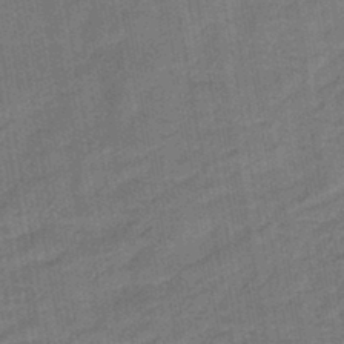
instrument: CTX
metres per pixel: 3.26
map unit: lHb
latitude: -43.3131
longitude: 62.8597
